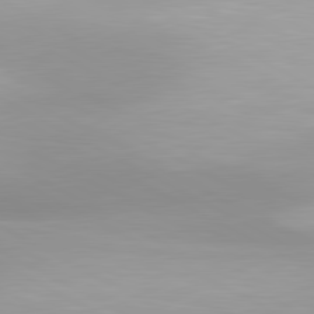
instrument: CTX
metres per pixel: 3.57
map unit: lApd
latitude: 80.7624
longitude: 123.3699
